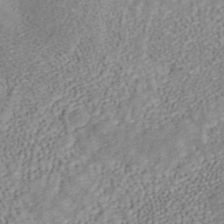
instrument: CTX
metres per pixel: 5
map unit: ANa
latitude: 41.4615
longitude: 15.9178
